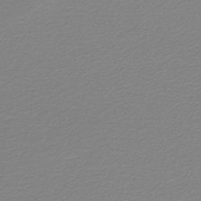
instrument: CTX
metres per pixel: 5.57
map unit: lHb
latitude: -45.2754
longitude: 61.6344
